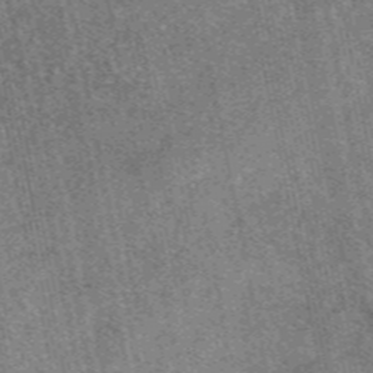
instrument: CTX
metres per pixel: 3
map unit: eAb
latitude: 47.6127
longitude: 106.4440
